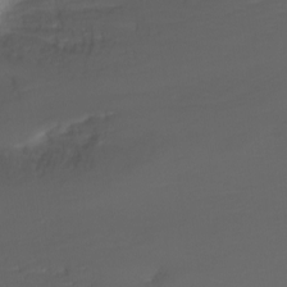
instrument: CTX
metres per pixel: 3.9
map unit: Nhu
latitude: -8.3117
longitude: -81.0836
